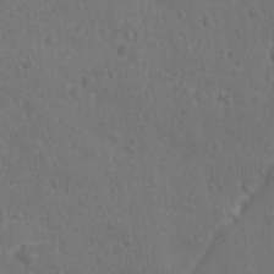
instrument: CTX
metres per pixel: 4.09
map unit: Ave
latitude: -9.4832
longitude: -119.3859
